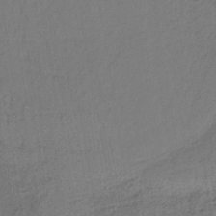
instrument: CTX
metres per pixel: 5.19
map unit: lHb
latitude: -35.9178
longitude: 64.6708
